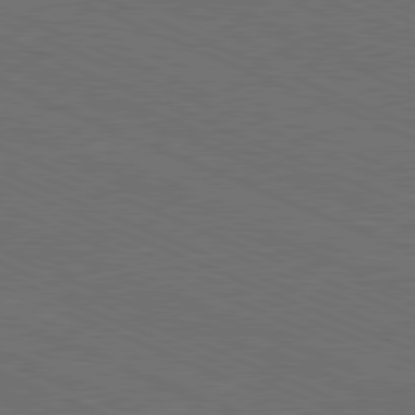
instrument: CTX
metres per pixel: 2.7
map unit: Hpe
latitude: -82.1039
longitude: 19.4454
